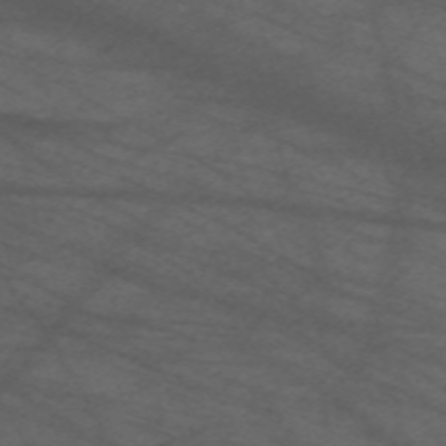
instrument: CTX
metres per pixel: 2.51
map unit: Nve
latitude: -59.8800
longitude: 61.7100
